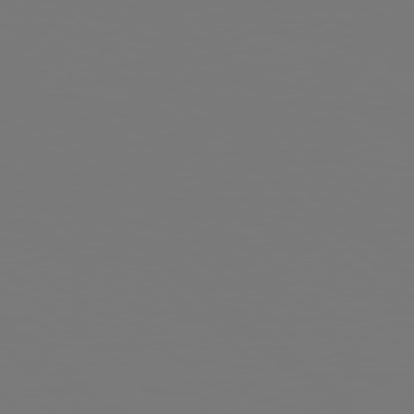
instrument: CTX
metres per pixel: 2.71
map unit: Hpe
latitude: 78.1578
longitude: -163.1404
